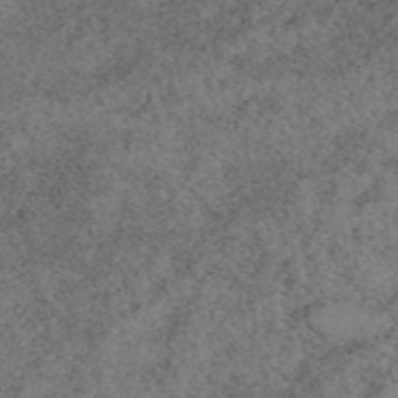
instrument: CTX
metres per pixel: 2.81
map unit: eAb
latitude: 49.6883
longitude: 108.4440
